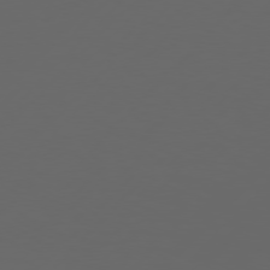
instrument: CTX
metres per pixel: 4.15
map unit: Hpe
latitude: 76.7813
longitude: -138.7246
